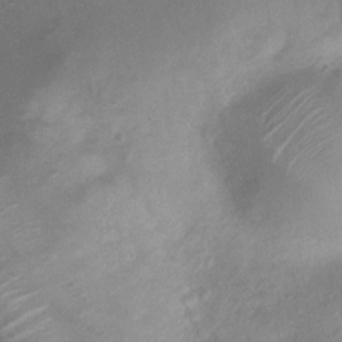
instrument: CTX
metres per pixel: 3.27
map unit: Nhu
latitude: 7.1214
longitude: -22.0633
